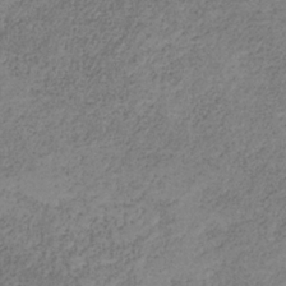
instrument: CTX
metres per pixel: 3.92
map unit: HNb
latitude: -31.8611
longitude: 60.2362
